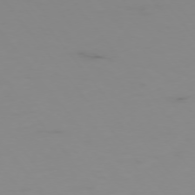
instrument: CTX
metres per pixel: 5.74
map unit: Hpe
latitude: -75.8990
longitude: -19.9150
